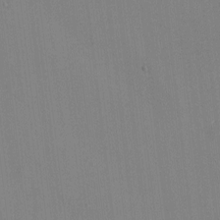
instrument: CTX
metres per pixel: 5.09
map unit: HNhu
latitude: -1.4644
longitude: -6.9514
